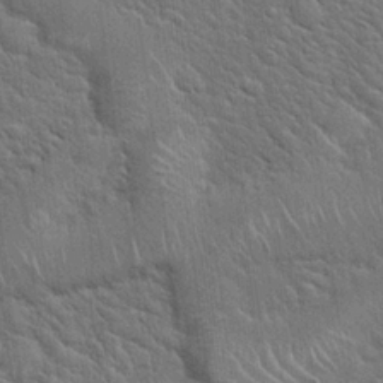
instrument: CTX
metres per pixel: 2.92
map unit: Hto
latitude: 19.9717
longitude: -52.2901
